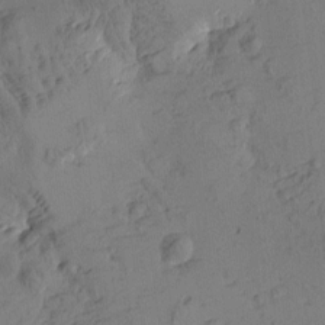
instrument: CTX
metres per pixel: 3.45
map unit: Htu
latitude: -3.2186
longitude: -176.0822
